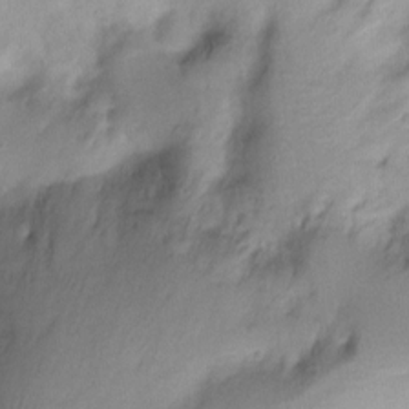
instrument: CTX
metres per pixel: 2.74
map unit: Ht
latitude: -10.2173
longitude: -39.2726
